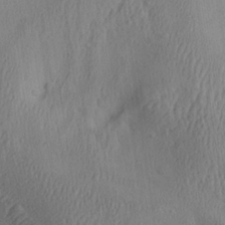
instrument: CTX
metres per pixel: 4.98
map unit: Aa
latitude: 22.7057
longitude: -137.4049
